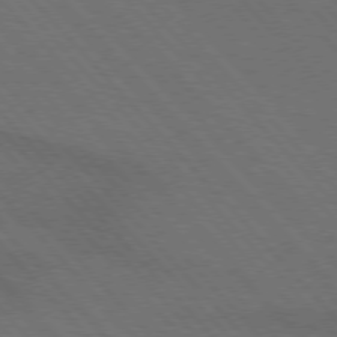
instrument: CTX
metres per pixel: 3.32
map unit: lApd
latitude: 75.3671
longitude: -81.7639
